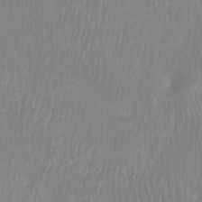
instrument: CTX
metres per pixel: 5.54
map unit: Htu
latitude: -9.4076
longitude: -75.1970
